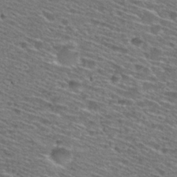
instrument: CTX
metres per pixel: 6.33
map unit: Hto
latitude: 28.7813
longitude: -47.2537
